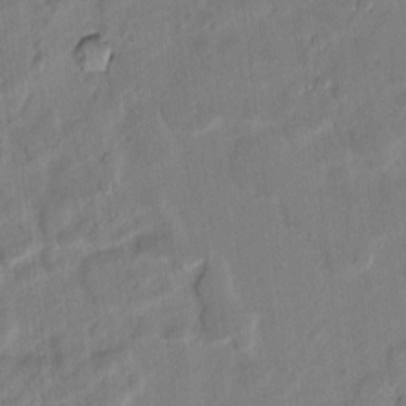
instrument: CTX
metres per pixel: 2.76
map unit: lAvf
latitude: 7.0647
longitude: 166.0094
